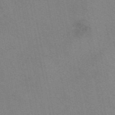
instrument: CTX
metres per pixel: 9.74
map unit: eAb
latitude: 50.2711
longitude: 104.8786
